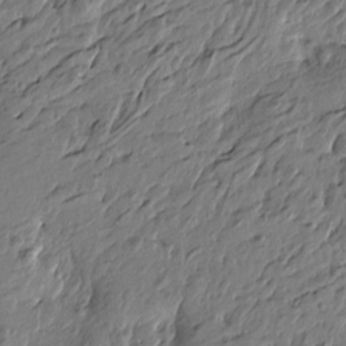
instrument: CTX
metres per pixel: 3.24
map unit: Htu
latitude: -5.6910
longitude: 179.1998
